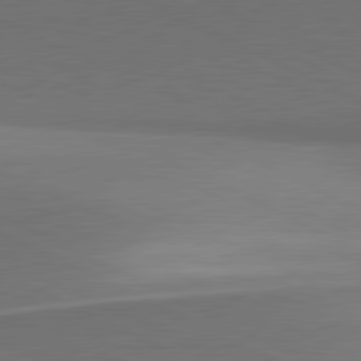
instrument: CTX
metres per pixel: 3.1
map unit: lApd
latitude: 81.4048
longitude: 154.4818
